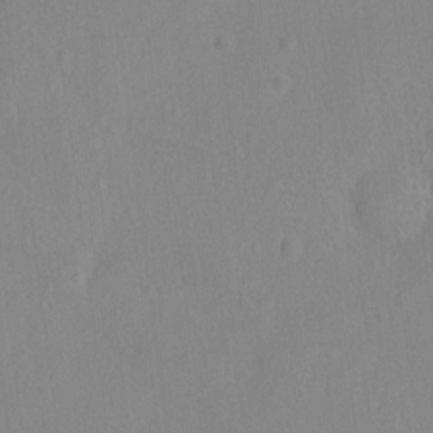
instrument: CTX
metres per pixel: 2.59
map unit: Ht
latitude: -8.9353
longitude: -21.8206
